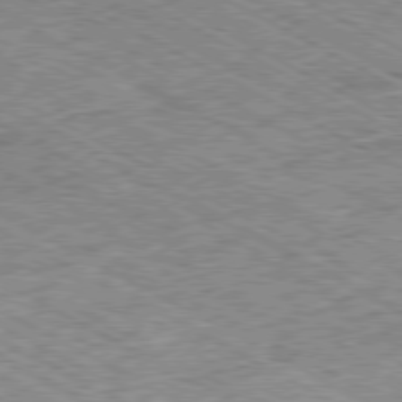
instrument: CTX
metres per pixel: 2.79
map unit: Ap
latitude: -80.3873
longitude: -84.8380
